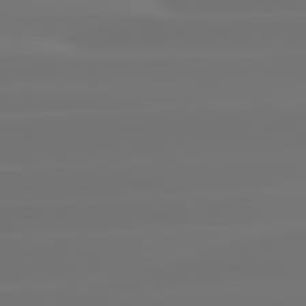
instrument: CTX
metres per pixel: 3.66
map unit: lApd
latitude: 81.6694
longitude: -134.0255
